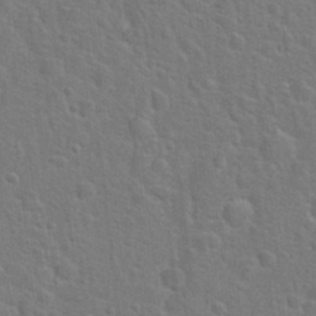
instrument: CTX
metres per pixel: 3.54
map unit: Hto
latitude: 22.6112
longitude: -47.3482
